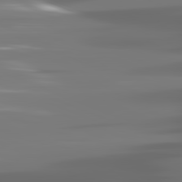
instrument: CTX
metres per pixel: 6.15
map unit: lApd
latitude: 81.7261
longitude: -144.3089
